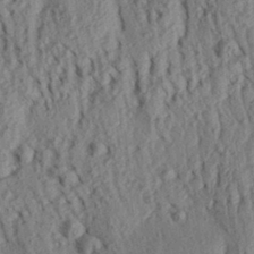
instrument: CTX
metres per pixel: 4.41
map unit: Aa
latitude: 30.3657
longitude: -138.3656
